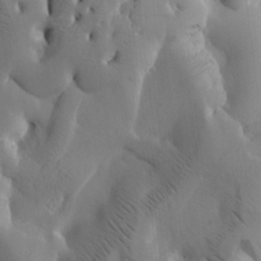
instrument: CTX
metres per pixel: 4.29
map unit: Htu
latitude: -2.9541
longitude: 168.5384
